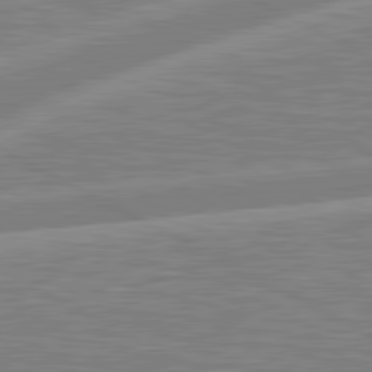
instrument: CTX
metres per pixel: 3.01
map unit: lApd
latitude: 81.1214
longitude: -168.4979
